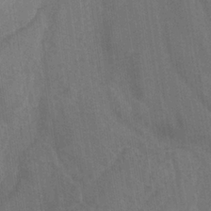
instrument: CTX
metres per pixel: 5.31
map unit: HNhu
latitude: -29.4266
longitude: 67.3887
